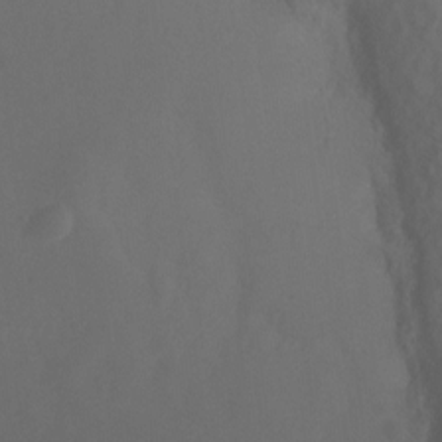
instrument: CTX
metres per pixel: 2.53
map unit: Ht
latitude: 0.8569
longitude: -35.4615
